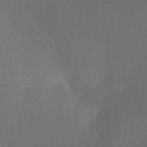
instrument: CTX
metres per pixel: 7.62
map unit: HNhu
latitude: 5.4993
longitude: 14.5007
